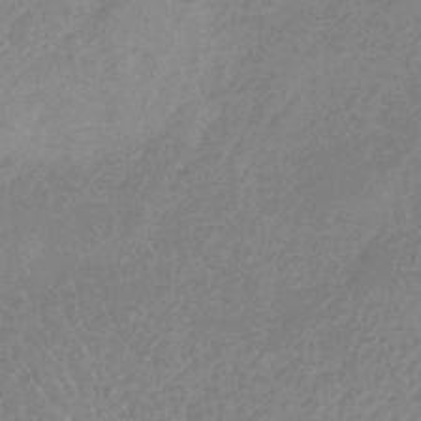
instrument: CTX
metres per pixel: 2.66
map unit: HNb
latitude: -35.3321
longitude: 55.5210
